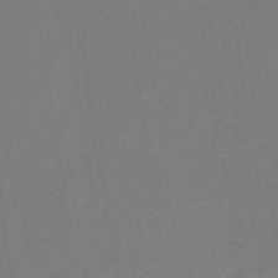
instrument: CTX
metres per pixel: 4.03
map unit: HNb
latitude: -51.8422
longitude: -48.4601
